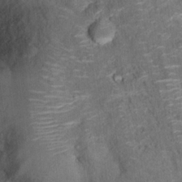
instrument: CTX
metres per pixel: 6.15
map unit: Hto
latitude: 17.7828
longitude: -36.7813
